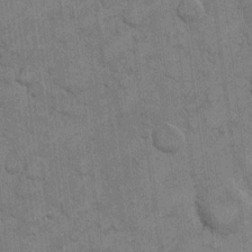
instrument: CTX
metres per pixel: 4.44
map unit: eHh
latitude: 10.3845
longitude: -65.1781
